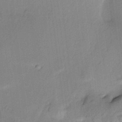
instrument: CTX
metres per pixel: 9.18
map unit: HNhu
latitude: 14.3279
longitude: 10.4629
